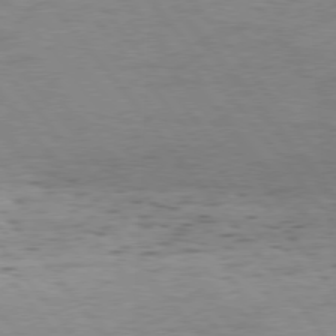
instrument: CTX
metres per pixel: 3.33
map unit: Hpe
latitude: 75.7450
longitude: -143.4616
